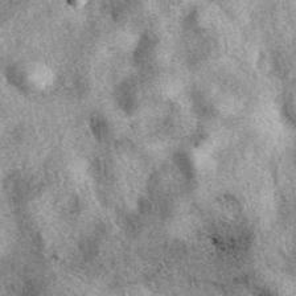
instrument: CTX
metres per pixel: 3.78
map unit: eAb
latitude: 39.8772
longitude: 110.4818
